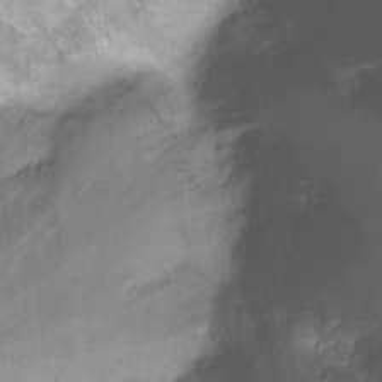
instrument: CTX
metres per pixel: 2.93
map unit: Nhu
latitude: -7.2376
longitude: -45.1781
